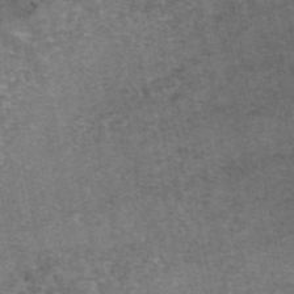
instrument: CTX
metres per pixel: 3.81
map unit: eAb
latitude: 47.3671
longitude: 103.8989
